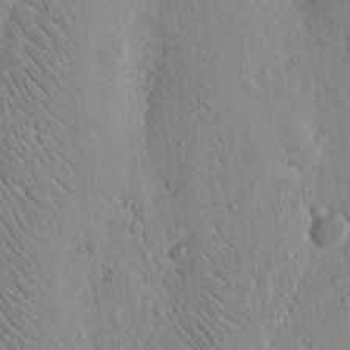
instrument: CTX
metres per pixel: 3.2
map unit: Nhu
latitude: 15.2348
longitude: -77.9528
